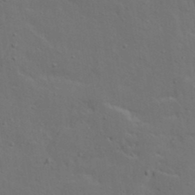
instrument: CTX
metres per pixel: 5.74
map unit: Aa
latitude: 17.3104
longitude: -125.8016
